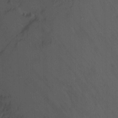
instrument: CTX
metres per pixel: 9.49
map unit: Nhu
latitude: -7.2187
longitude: -45.4048
